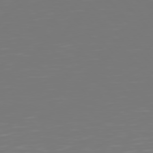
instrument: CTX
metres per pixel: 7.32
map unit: Hpe
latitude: 75.6127
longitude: -124.6679
